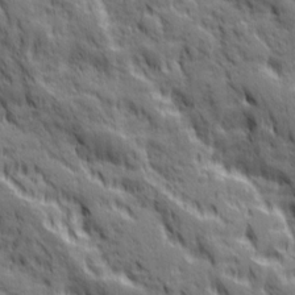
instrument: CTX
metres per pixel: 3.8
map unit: Ave
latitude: 19.7638
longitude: -134.3278
